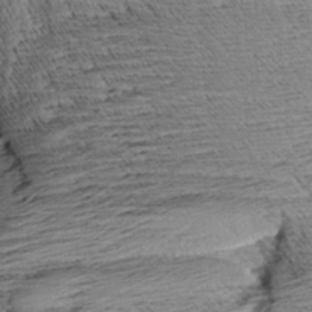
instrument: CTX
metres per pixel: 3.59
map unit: Aa
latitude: 8.5924
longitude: -140.0444
